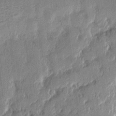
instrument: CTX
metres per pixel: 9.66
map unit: eHh
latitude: 4.4223
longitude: -74.8380
